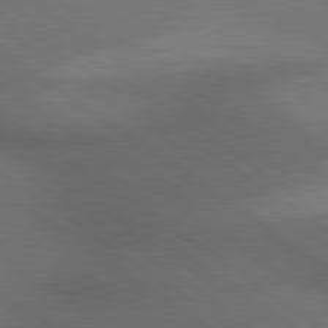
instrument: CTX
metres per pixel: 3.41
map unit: lApd
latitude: 79.8584
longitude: -177.0458
